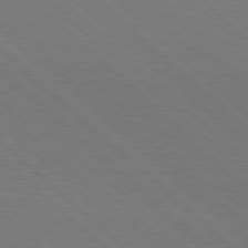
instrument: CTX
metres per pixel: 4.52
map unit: Hpe
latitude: 77.5938
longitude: -155.7261
